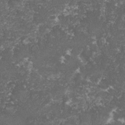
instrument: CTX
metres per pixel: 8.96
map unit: lHvf
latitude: -15.5588
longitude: -99.2725
